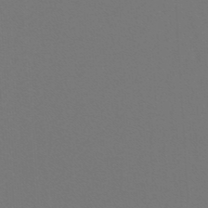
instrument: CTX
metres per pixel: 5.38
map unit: lHb
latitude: -47.8233
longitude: 64.0094
